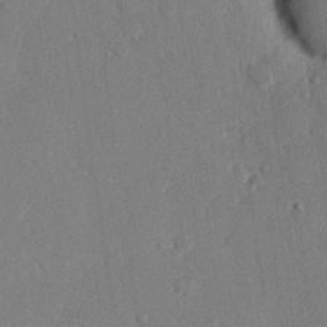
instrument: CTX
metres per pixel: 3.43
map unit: eHh
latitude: 26.7246
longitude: -80.4412
